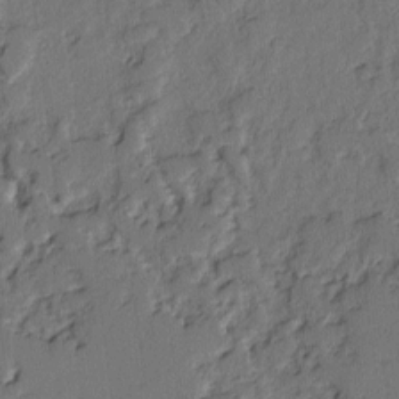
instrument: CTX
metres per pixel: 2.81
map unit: lAvf
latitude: -2.8407
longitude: -106.9892
